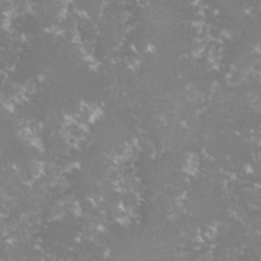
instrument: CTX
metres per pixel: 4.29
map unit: lHvf
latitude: -16.1417
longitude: -100.1578
